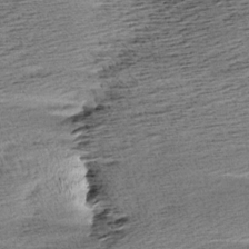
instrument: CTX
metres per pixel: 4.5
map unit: Aa
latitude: 6.9703
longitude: -137.5371
